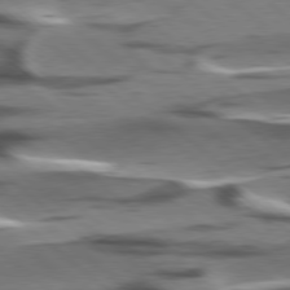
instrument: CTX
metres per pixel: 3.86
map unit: lApd
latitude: 78.4601
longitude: -49.8583
